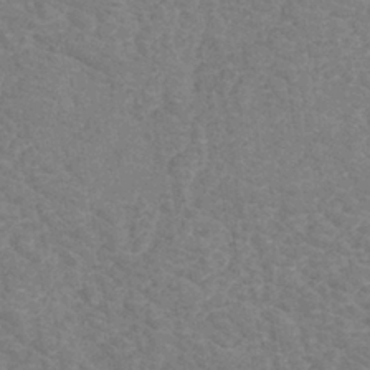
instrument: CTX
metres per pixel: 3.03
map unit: eHh
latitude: -40.6707
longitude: -29.8772
